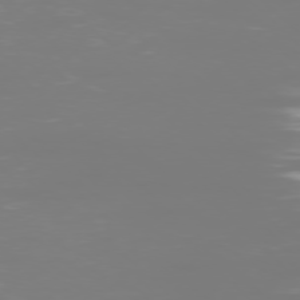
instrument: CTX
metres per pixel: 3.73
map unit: Ap
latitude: -77.6722
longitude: -62.0822
